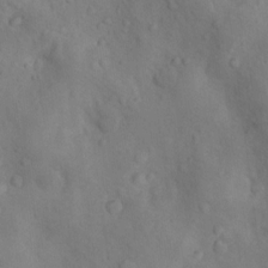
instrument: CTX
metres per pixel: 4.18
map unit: Nhu
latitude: 9.5182
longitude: -26.0822
